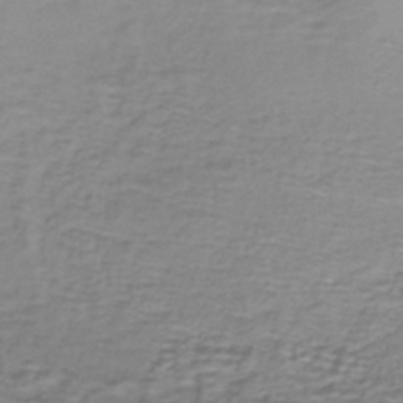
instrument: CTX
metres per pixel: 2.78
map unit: lHb
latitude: -40.4251
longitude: 58.1416
